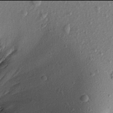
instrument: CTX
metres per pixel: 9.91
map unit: Aa
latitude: 17.9906
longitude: -145.2159
